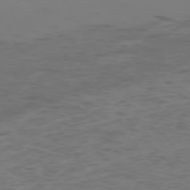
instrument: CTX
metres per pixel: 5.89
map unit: Hpe
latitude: -73.6722
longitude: 6.8030
